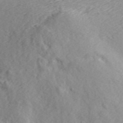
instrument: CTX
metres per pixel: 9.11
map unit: ANa
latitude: 45.8206
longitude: 37.2753
